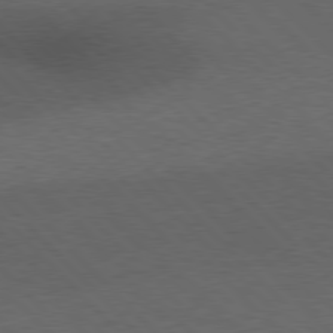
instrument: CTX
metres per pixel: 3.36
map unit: Hpe
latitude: 77.2159
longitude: -152.6491
